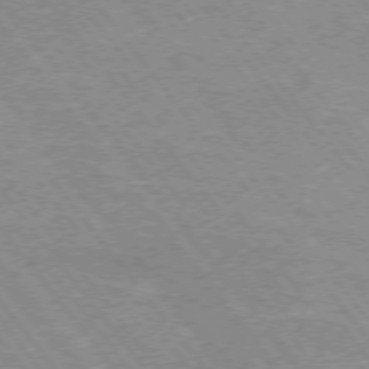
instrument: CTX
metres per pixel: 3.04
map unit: Hpe
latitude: 73.2537
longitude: -142.2523
